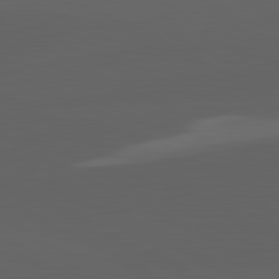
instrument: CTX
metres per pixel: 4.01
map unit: lApd
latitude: 82.1766
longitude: 131.3698
